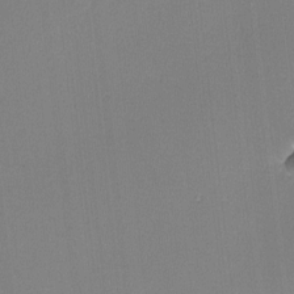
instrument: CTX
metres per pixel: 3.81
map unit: lHvf
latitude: -10.8786
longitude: -99.9339
